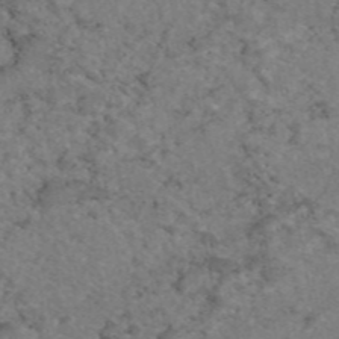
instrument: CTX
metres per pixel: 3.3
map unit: eAb
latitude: 47.3671
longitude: 113.4832
